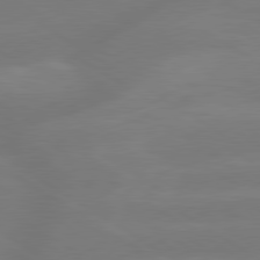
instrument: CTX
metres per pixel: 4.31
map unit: lApd
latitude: 79.6694
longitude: -150.4223
